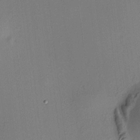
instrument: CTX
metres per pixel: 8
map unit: HNhu
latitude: 8.4979
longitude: 14.2929
